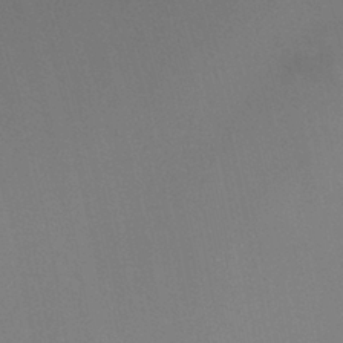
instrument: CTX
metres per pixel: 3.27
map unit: HNhu
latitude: 6.3278
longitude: 10.5574
